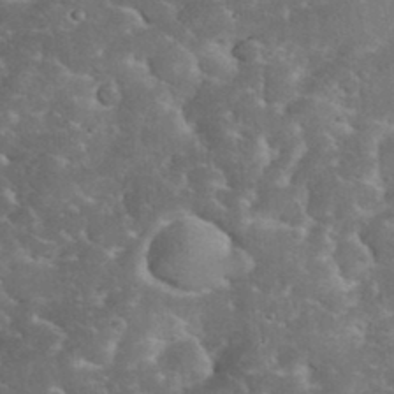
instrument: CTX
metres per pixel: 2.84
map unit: eHh
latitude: 35.3481
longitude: -64.7246
